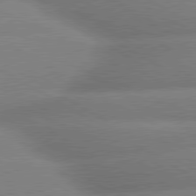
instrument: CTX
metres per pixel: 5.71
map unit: lApd
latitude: 80.1767
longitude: -163.3293
